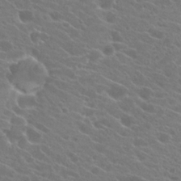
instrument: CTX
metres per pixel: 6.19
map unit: Hto
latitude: 23.1403
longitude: -39.2915
